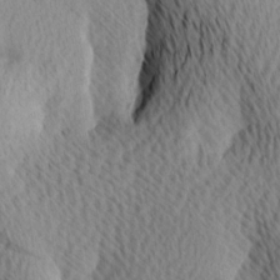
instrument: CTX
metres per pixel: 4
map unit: Ave
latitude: 11.7450
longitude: -107.4237
